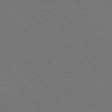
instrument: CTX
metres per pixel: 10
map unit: Ap
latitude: -74.4629
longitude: -77.3859
